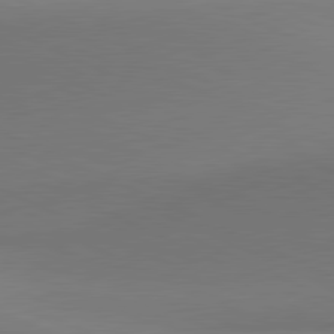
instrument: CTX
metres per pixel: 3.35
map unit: lApd
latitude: 81.2537
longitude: 144.3495
